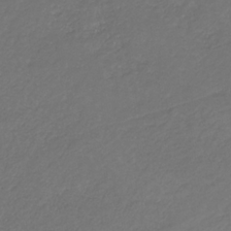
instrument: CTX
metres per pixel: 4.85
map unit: eHb
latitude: -30.5573
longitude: 65.0676
